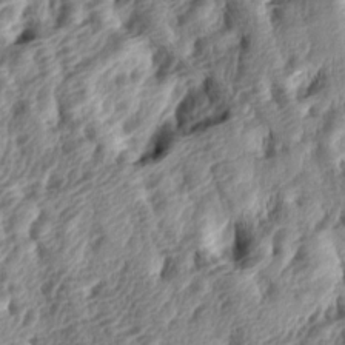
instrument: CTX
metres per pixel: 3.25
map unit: lAa
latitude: -5.0108
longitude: -122.8947
